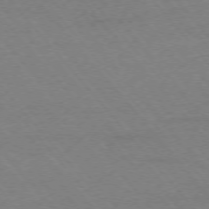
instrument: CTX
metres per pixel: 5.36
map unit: Ap
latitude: -75.8801
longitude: -81.2537
